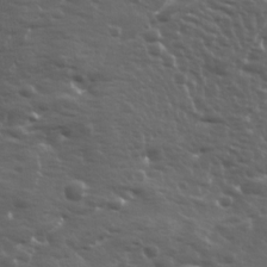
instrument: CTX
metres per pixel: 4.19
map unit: Ave
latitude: 11.8206
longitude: -104.1011
